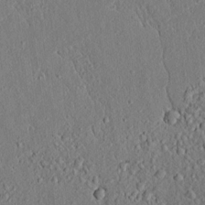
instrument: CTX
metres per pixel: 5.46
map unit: lAvf
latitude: 7.8772
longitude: 167.2187
